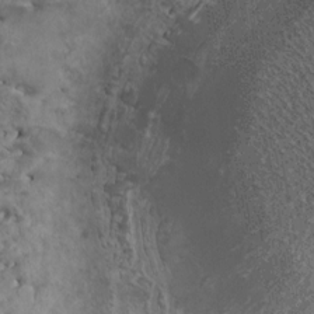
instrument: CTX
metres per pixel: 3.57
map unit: HNhu
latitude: 3.7260
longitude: 4.6518
